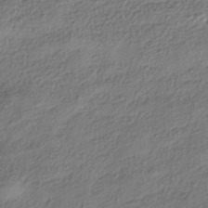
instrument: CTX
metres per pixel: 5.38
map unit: HNhu
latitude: -41.2376
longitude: 106.9542
